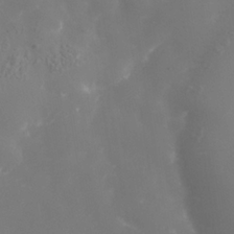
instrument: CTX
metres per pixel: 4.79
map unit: Nhe
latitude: -36.9163
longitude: -90.8002
